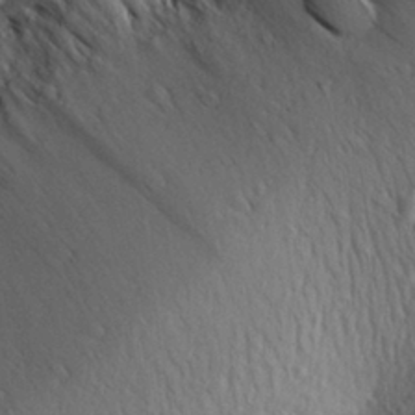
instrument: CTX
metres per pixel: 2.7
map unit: Aa
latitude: 29.9339
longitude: -138.5546
